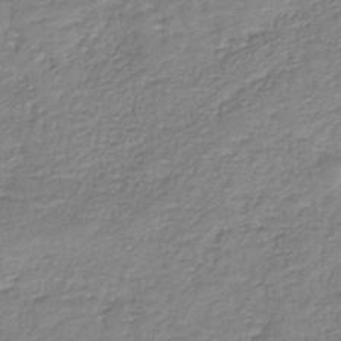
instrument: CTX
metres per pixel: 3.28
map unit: eAb
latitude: -35.8800
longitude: 52.2550
